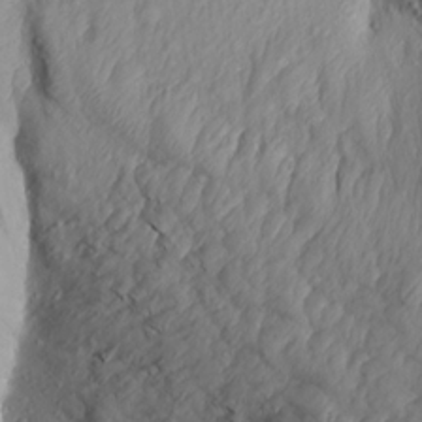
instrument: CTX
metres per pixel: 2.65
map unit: Aa
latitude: 17.1781
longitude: -146.1767
